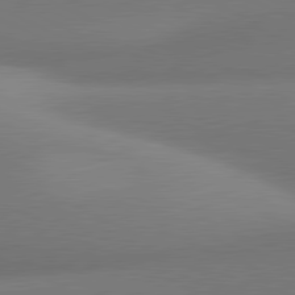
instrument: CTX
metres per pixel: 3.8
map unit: lApd
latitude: 80.9136
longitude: 131.0675
